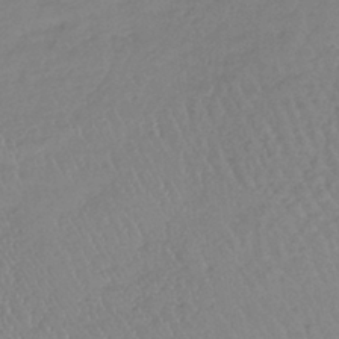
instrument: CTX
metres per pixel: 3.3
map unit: lHb
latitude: -40.8030
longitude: 61.5210
